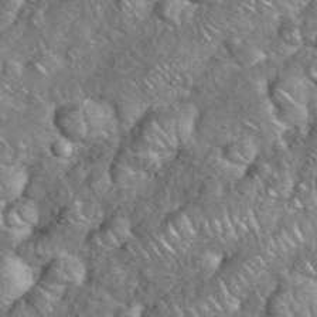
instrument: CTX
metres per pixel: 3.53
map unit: eHh
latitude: 38.4979
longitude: -58.9514
